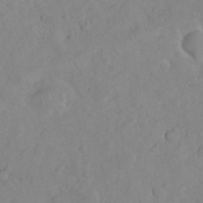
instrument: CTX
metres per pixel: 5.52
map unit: eHh
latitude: 35.5749
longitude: -63.1781
